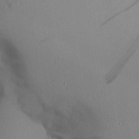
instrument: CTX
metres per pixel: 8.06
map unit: Aa
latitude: 25.8772
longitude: -128.6868
